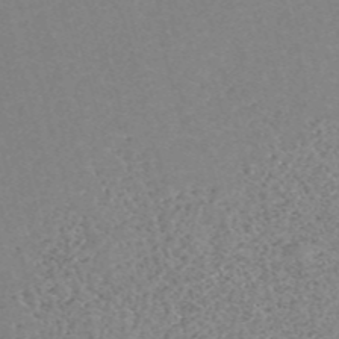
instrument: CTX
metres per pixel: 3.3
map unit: eHh
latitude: -54.5196
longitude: -89.1215
